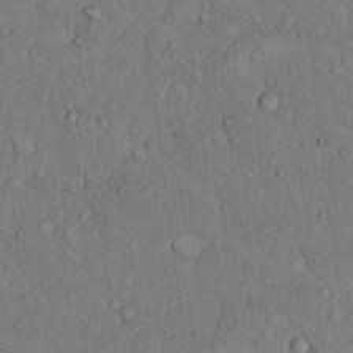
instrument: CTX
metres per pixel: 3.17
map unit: Hto
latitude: 9.1214
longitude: -59.6127
